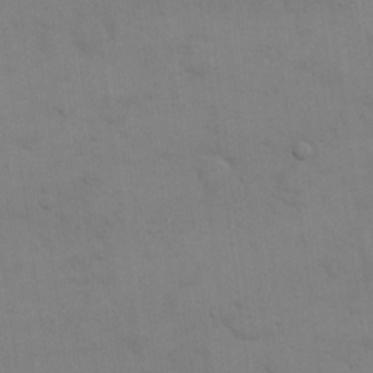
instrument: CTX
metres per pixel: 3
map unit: eHh
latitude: 17.2159
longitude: -66.6868
